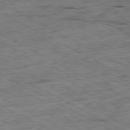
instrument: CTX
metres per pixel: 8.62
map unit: Ap
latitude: -80.6519
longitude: -85.0836
